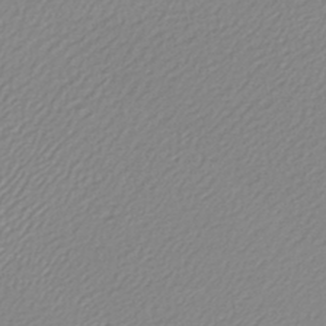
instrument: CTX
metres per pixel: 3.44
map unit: lHb
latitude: -43.2375
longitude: 71.1053
